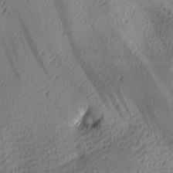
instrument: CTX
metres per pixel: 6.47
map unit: lAa
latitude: -9.1242
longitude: -125.1403
